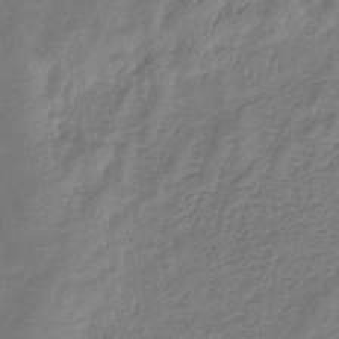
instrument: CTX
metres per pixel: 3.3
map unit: eHb
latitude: -34.1039
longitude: 71.0864
